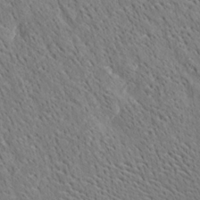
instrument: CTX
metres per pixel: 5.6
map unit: Ave
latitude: 20.2523
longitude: -140.0822
